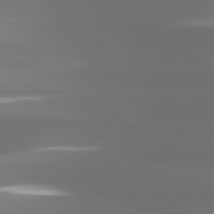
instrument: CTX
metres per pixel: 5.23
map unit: lApd
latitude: 81.4615
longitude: -136.5924
